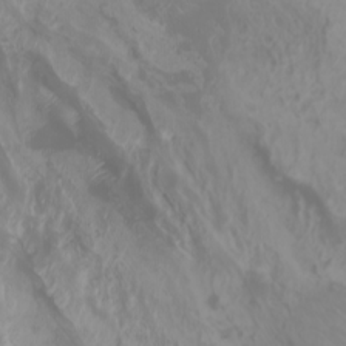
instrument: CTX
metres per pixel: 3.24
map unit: Htu
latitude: -0.6708
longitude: -77.6127
